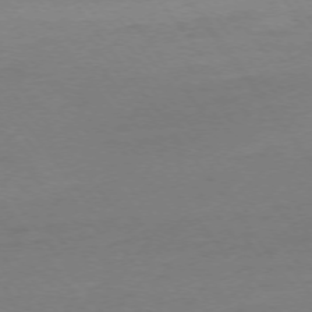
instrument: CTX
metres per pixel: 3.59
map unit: Ap
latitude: -75.1243
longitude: -80.7057
